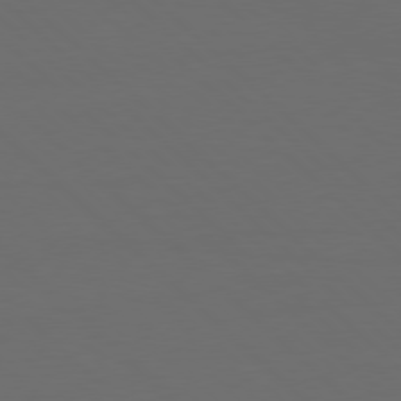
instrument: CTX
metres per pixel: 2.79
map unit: Hpe
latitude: 77.5560
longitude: -165.0458
